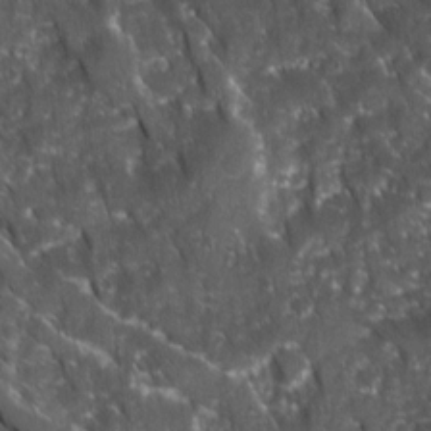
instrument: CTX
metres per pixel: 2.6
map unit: Ave
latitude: 15.6127
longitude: -132.6113
